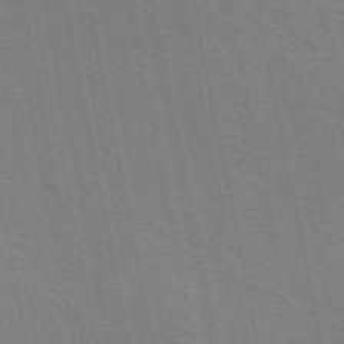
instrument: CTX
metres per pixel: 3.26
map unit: ANa
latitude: 49.5560
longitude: -75.8205
